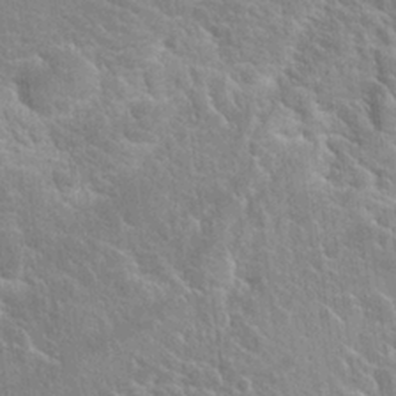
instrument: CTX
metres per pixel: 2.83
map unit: Hto
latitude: 23.5182
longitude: -40.6868
